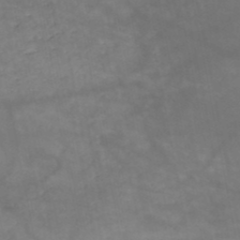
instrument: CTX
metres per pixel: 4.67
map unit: HNb
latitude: -49.4455
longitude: -38.8569
